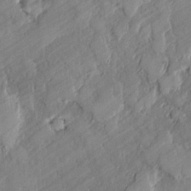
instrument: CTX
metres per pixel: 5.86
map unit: lAvf
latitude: -1.3321
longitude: -108.1200
